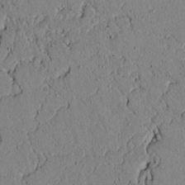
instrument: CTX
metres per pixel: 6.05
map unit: lAvf
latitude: 5.4993
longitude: 166.6329
